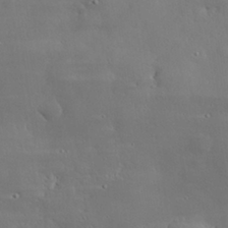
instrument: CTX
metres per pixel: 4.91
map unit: eHh
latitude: 29.9339
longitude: -82.5167
